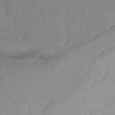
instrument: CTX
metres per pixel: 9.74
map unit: HNhu
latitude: -42.1416
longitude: 97.1242
